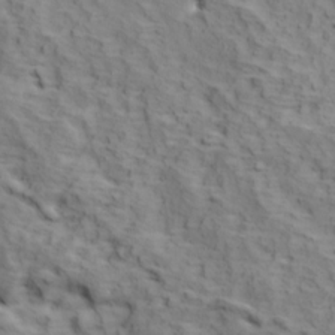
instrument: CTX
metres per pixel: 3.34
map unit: Ave
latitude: 11.7828
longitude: -105.0081
